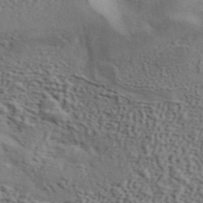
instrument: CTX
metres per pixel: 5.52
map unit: ANa
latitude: 43.9906
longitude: 48.2740
